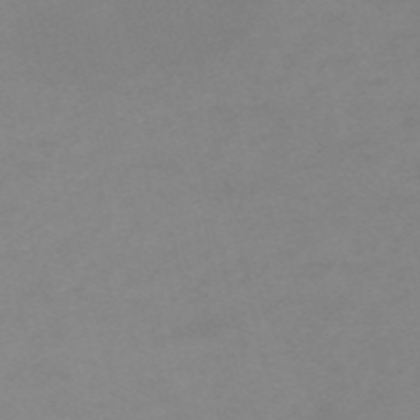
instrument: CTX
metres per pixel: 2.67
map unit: HNb
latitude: -55.5021
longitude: -41.3103
